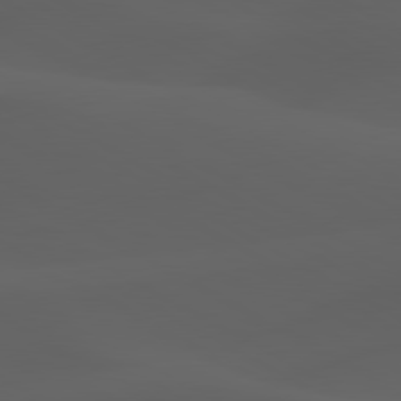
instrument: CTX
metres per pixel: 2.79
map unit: lApd
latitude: 80.2522
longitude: -89.3293
